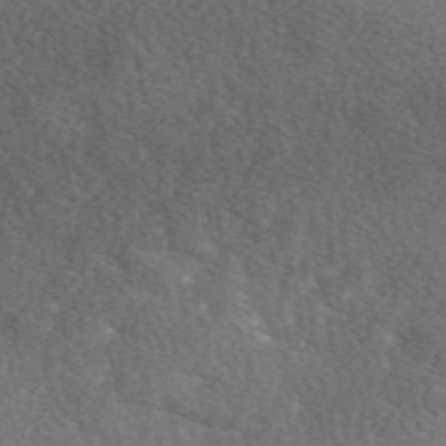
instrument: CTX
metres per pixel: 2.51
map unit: eAb
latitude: 49.4615
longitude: 116.9541
